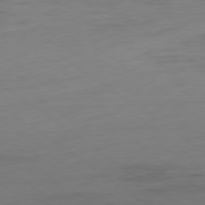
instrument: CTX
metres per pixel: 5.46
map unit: Hpe
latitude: -79.2565
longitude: 14.1984
